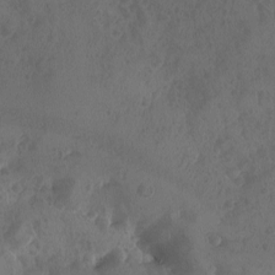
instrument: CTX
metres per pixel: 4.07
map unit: Ave
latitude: -9.9745
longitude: -118.2900
